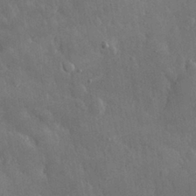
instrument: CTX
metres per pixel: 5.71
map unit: eHh
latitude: 30.4790
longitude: -79.1781
